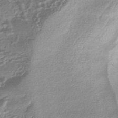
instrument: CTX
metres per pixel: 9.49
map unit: HNhu
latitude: -43.8422
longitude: 93.4076
